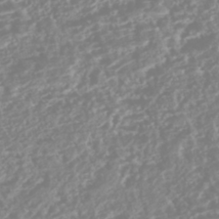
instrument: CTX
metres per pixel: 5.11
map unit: HNhu
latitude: -44.0472
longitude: 103.6911
